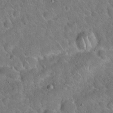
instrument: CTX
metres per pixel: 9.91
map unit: Hto
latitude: 20.1956
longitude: -50.2900
